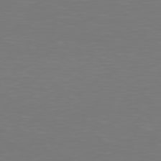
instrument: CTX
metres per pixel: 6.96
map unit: Hpe
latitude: 78.5924
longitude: -137.2348
